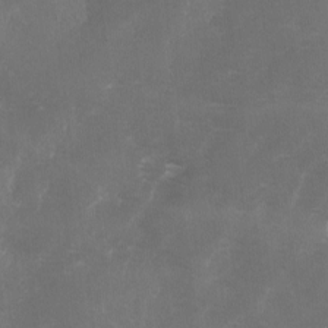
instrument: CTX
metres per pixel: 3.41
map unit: Ave
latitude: 1.5371
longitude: -111.2915
